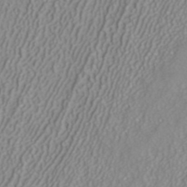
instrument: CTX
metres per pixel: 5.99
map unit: ANa
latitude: 38.2522
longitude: 23.3888
